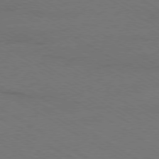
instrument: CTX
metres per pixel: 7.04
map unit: Ap
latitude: -79.4454
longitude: -84.0444
